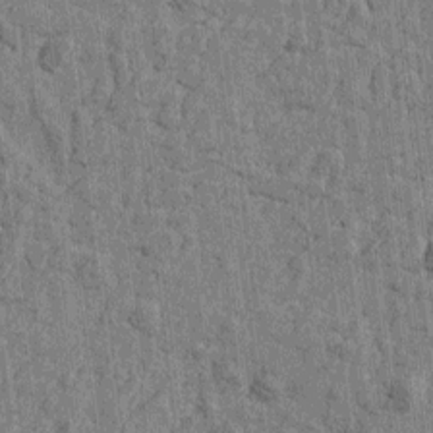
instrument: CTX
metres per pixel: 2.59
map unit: Htu
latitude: -4.4251
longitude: -179.4049
